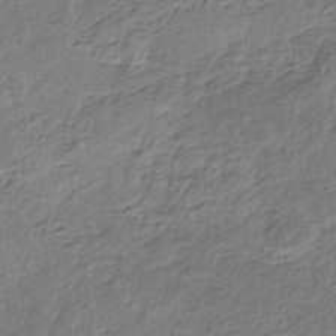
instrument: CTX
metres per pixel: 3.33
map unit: eHb
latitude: -30.4629
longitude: 69.4643
